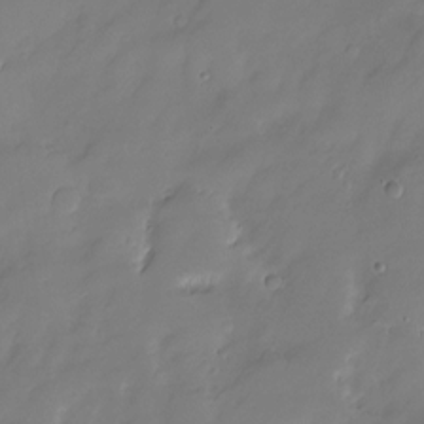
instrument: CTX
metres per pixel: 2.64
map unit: HNhu
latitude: -23.8423
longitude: 50.6896
